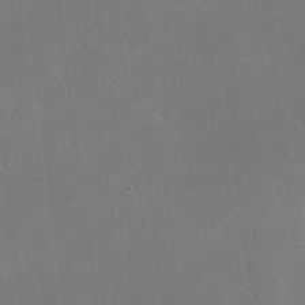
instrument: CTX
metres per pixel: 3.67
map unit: lHvf
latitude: -10.6896
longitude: -104.3090
